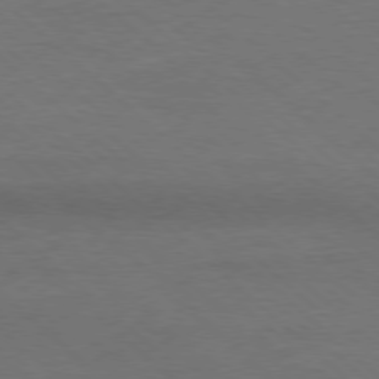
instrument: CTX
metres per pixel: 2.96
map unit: Ap
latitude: -78.6140
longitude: -86.4979
